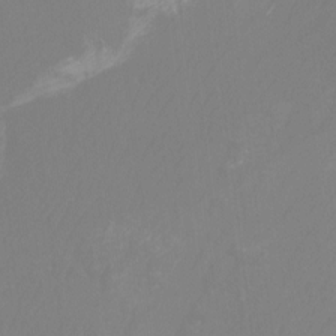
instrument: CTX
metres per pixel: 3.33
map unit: Aa
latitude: -12.5385
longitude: -68.7057
